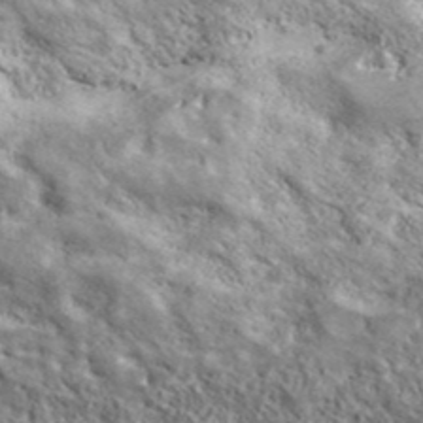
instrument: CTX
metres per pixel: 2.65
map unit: ANa
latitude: 43.0081
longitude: -88.3657
